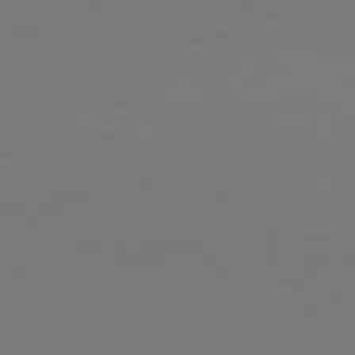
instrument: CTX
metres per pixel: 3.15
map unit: Hpe
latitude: 77.9150
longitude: -122.4979
